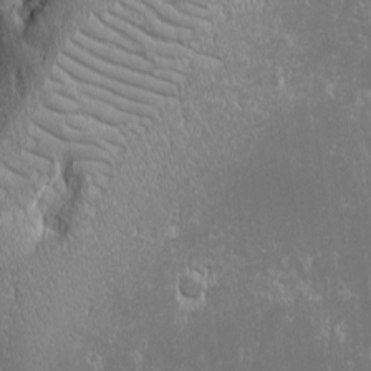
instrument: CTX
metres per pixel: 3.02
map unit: Ave
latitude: -10.6896
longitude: -117.4804
